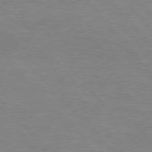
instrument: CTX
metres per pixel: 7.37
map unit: Hpe
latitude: 76.4034
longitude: -151.4426
